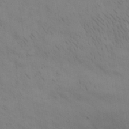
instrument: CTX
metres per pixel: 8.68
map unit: eHh
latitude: 30.1389
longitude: -69.8395
